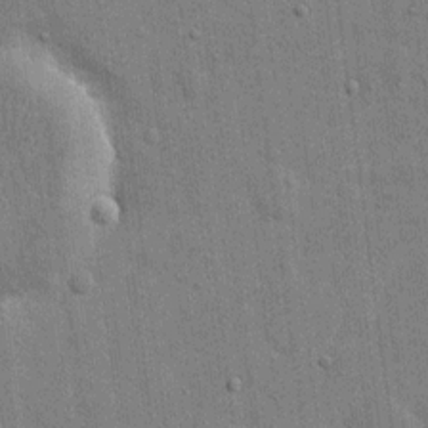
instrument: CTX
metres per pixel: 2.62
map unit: eHh
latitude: 14.5168
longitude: -69.0459
